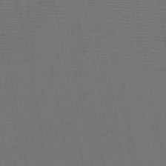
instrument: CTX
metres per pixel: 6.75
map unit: HNb
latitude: -47.7099
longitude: -40.2144
